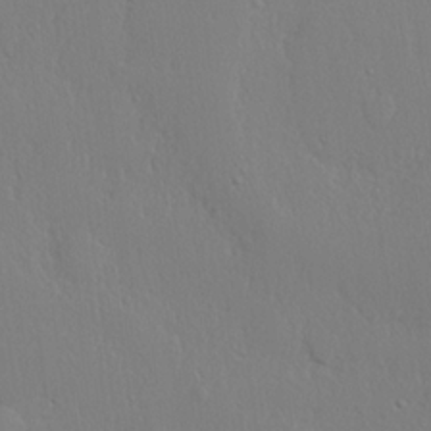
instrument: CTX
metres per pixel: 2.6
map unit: lHvf
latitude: 21.2915
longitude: 142.1983
